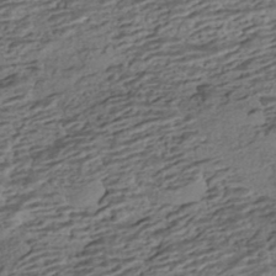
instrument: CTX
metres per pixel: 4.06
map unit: HNhu
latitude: -42.4251
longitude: 104.5196
